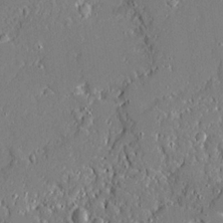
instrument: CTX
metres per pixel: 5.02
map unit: Ave
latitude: 20.2334
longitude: -127.7828
